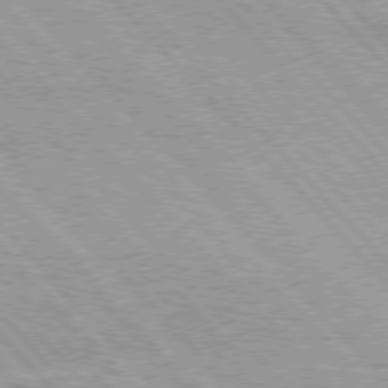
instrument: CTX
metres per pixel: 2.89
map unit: lApd
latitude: 76.1766
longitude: -73.1215
